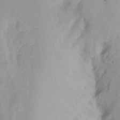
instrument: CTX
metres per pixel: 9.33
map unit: Ht
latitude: -14.5385
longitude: -51.0269
